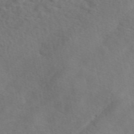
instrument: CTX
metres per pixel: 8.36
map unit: eAb
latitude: 49.6127
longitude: 119.5588
